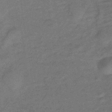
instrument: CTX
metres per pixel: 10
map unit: lHb
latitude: -33.0298
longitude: 66.6896
